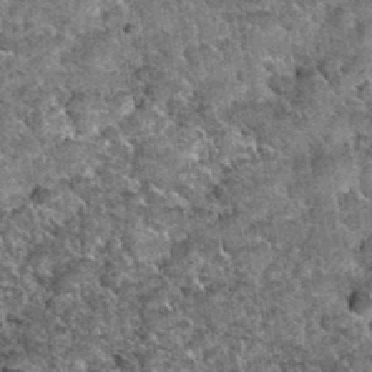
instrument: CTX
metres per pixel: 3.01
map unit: Hto
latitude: 34.9891
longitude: -52.3845
